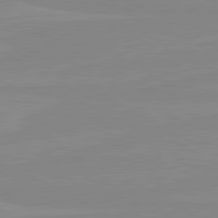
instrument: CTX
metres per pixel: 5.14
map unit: lApd
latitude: 80.6868
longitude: -176.6679
